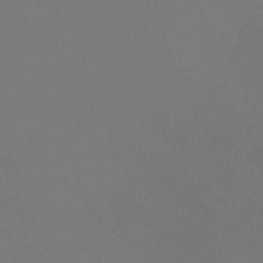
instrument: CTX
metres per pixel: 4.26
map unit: lHb
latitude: -46.7463
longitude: 65.7478
